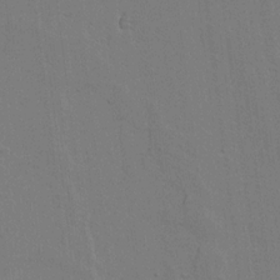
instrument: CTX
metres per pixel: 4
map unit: lAvf
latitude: 17.0836
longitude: -127.1025
